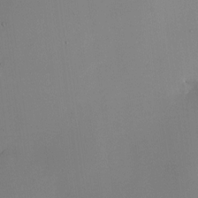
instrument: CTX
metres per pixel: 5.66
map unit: HNhu
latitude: 6.2711
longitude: 8.8975
